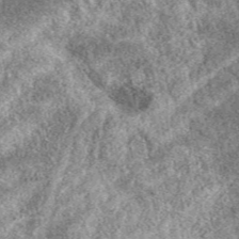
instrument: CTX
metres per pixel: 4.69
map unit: eAb
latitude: 39.0269
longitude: 110.3495
